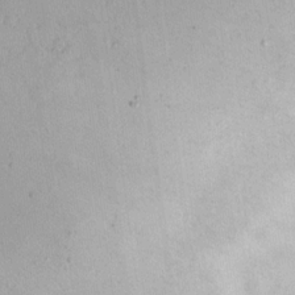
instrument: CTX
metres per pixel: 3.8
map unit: eHh
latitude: 16.6679
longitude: -72.8947
